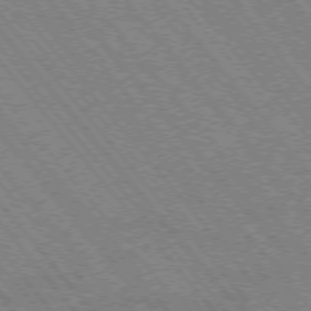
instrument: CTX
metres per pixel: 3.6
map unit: Hpe
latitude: -75.7478
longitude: -13.3293
